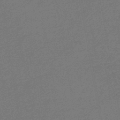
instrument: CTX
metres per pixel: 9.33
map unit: HNb
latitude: -48.3684
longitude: 59.9745
